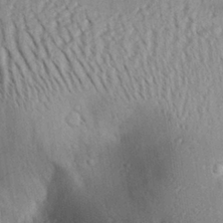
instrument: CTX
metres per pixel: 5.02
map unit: Aa
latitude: 28.6112
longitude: -131.5183
